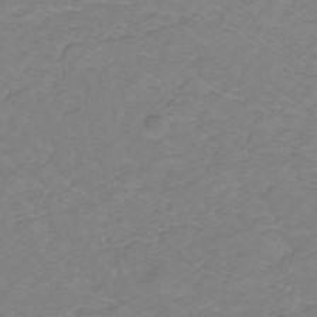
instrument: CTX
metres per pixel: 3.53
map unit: lHb
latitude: -30.9919
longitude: 65.0487
